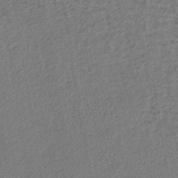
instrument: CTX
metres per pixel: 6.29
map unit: lHb
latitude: -39.0109
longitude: 62.6896
